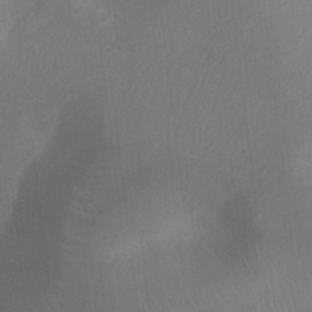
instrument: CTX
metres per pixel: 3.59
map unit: Ht
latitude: 2.4979
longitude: -25.6504
